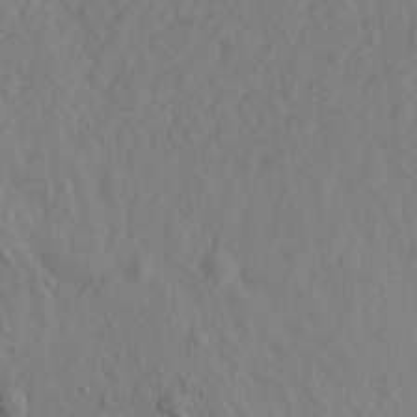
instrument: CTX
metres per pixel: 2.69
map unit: Aa
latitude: 16.4790
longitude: -144.2900
